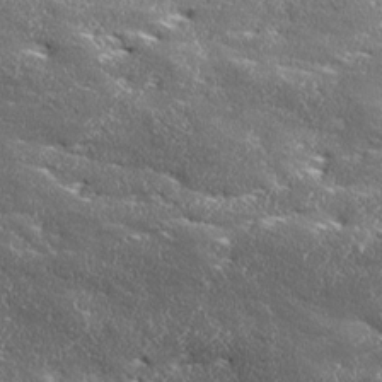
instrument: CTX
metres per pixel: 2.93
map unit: Ave
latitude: 17.6694
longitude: -137.4994
